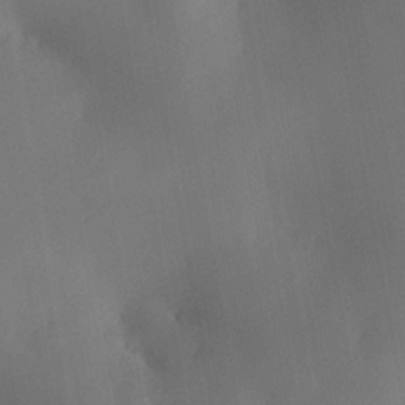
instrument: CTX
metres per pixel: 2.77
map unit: HNhu
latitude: 11.1592
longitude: 8.9542
